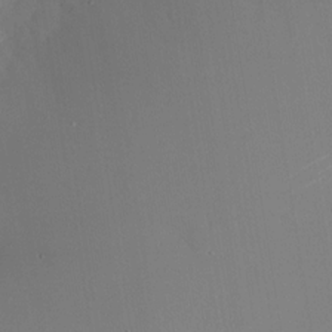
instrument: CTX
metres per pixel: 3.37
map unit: Nhu
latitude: -24.5196
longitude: -72.9136
